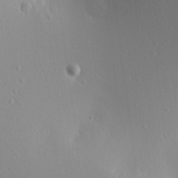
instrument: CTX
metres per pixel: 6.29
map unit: Aa
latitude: 12.4601
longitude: -142.7057
